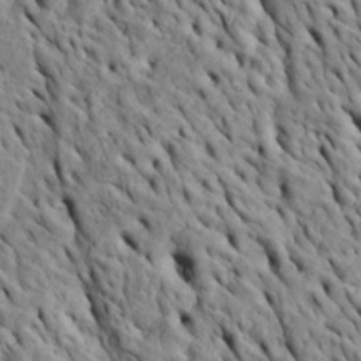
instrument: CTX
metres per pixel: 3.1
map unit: Htu
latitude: -5.8044
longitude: 153.3509
